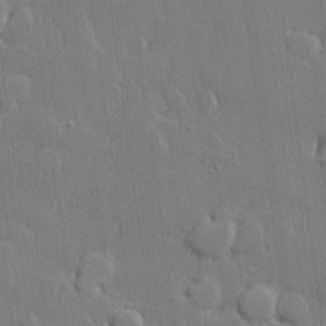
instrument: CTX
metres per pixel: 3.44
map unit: lHvf
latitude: 20.9136
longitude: 146.6707
